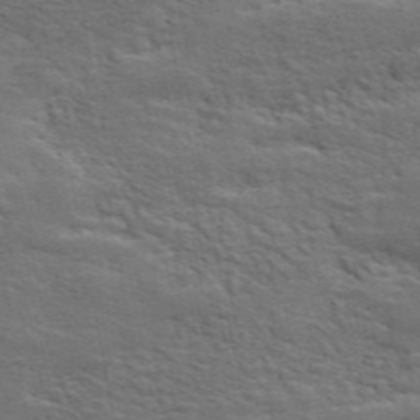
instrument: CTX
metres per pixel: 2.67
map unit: ANa
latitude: 49.2348
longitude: -79.7072
